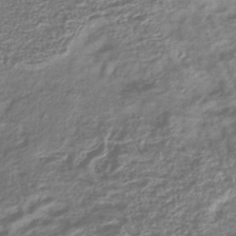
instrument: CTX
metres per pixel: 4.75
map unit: lHb
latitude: -40.4440
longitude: 74.1417
